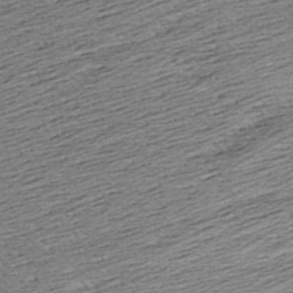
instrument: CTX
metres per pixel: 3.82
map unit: Aa
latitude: 7.6127
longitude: -140.0444
